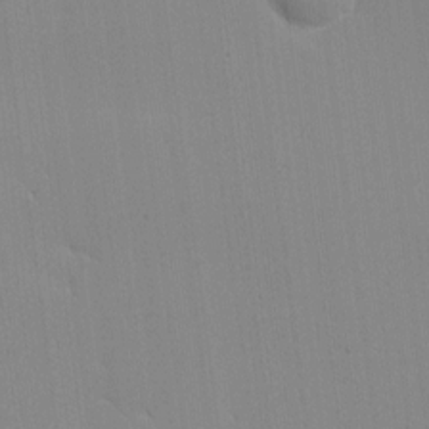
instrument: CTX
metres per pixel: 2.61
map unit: Ave
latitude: 12.1767
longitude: -101.1025
